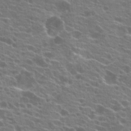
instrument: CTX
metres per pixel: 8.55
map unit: Hto
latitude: 21.8584
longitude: -40.3845
